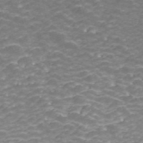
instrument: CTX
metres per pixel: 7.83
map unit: ANa
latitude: 41.9528
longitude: 34.3306
